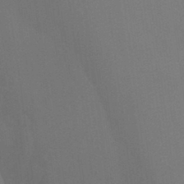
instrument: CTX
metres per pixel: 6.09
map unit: Ht
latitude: -3.7288
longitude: -27.1403
